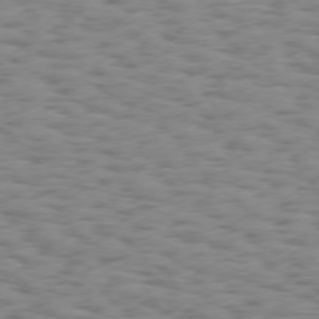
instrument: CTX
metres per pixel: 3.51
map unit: Hpe
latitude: 73.8962
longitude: -133.2159
